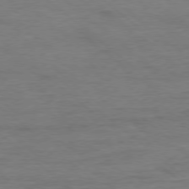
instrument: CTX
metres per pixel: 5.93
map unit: Ap
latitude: -78.5762
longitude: -87.5938
